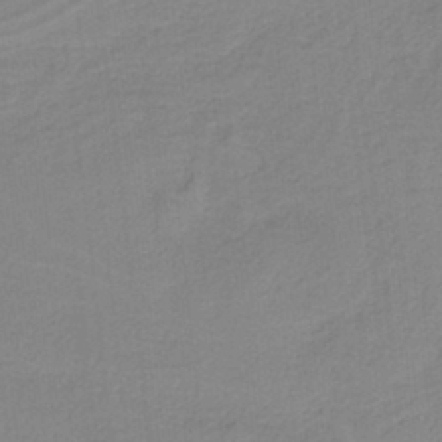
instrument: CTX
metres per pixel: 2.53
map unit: HNb
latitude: -37.0486
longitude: 56.2550
